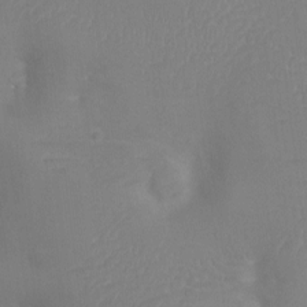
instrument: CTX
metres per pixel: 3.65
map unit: Ht
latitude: -8.5574
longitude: -24.1388
